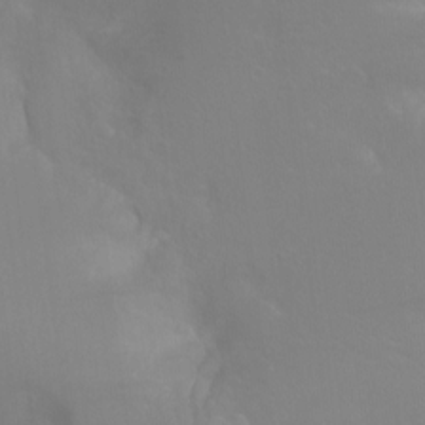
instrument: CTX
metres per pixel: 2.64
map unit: Hto
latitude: -8.6140
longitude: -45.7638
